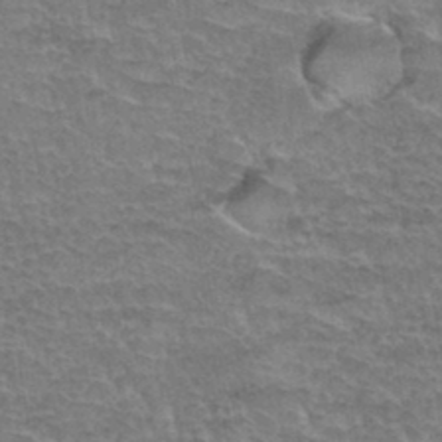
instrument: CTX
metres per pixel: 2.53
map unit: Hto
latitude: 35.6127
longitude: -45.5371
